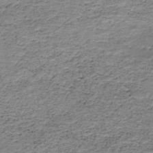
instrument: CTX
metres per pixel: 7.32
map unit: HNb
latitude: -48.7086
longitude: -39.9528
